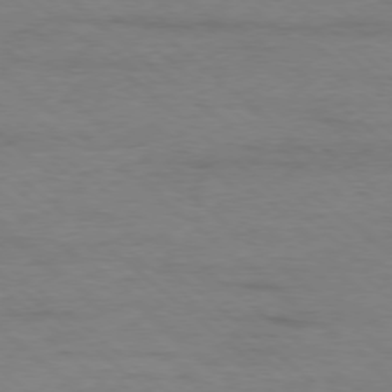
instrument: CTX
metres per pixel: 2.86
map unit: Ap
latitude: -78.1983
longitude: -93.1970
